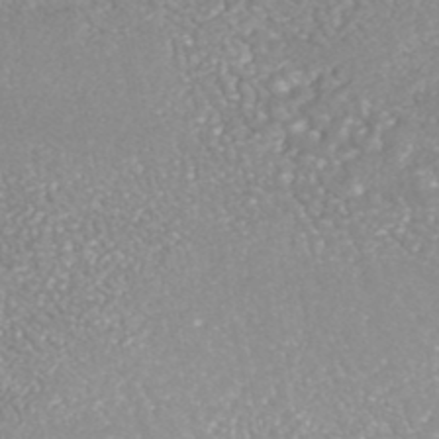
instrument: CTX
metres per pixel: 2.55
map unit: HNhu
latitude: -47.1242
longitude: 97.0298
